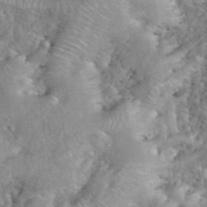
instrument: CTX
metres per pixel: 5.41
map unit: eHh
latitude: 40.0822
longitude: -57.4237
